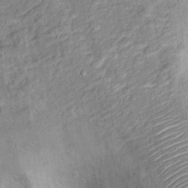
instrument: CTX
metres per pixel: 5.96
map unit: Hto
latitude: 14.8191
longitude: -39.2537
